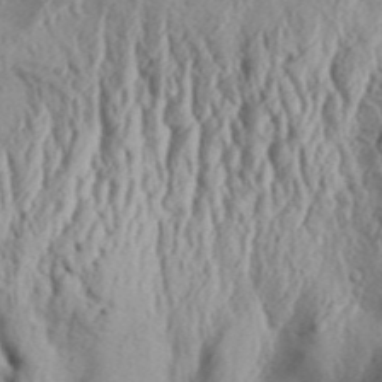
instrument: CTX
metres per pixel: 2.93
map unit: Aa
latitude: 32.4223
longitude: -136.3090
